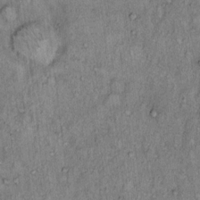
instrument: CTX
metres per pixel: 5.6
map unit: Hto
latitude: 13.5371
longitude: -57.3292
